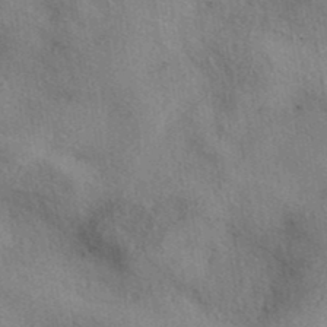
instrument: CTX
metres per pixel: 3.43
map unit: eAb
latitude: 39.9150
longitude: 112.4440
